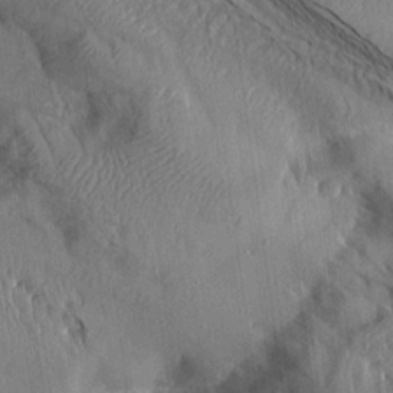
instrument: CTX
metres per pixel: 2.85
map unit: Aa
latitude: 14.8380
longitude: -146.9514
